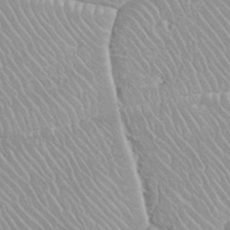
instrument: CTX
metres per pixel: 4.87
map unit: eHh
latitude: 35.6694
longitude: -64.1389
